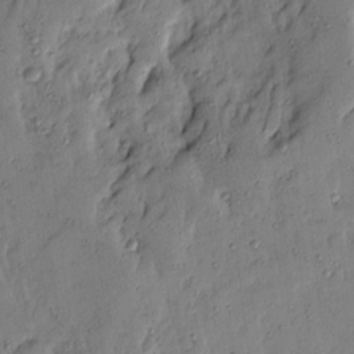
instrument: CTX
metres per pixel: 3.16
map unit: Ave
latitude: 13.9150
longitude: -132.5735
